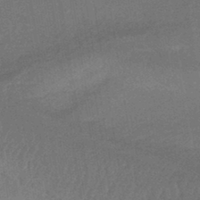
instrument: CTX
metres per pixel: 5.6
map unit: HNhu
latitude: -44.7463
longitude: 91.0676
